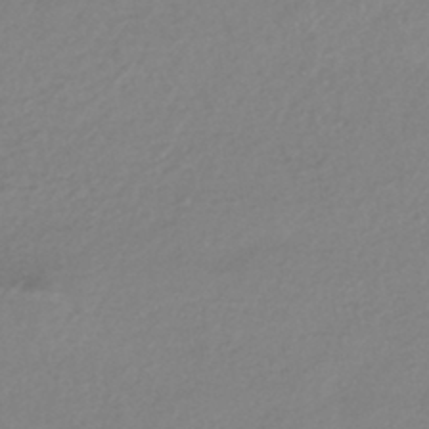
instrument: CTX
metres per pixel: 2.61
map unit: HNhu
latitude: -44.2173
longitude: 95.2376
